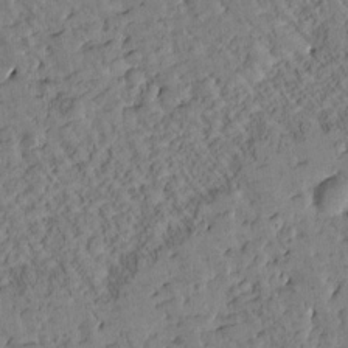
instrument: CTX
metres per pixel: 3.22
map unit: Htu
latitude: 0.8002
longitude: 176.8219
